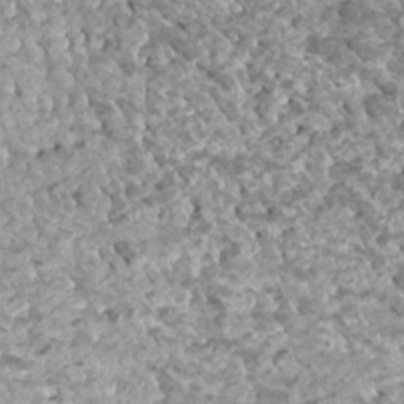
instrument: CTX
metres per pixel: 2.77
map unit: Htu
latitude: 3.9150
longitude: -21.0648
